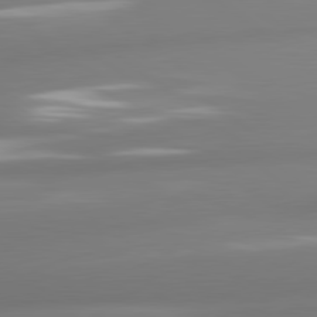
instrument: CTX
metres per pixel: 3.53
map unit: lApd
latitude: 80.5546
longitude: -164.2900
